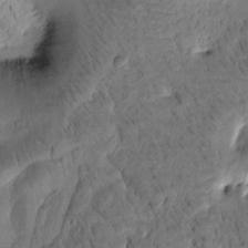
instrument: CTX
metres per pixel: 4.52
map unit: Htu
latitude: -3.2753
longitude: 169.8044
